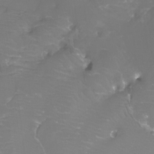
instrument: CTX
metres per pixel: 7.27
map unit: Htu
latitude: -13.1620
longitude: -45.6127
